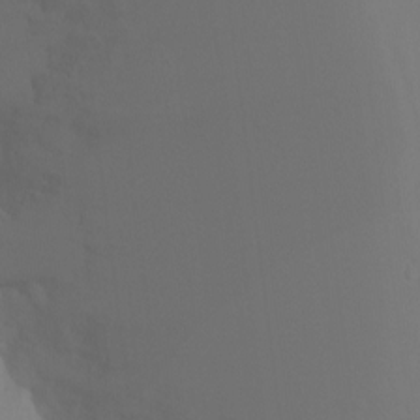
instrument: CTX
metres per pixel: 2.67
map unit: Ht
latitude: -7.2565
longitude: -29.4615
